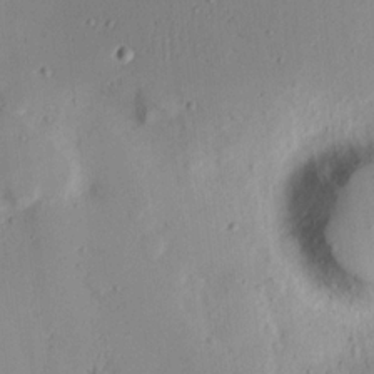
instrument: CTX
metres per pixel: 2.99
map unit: Nhu
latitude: 16.6679
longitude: -73.8017
